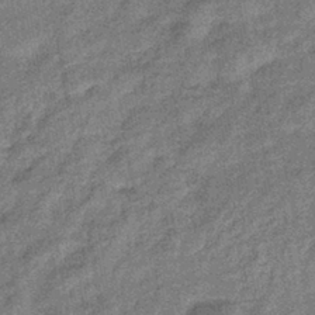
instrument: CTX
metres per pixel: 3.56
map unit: eHb
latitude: -39.5966
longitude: 79.5210
